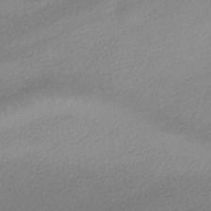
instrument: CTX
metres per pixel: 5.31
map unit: HNhu
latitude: -41.2943
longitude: 94.9352
